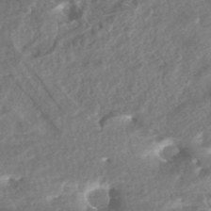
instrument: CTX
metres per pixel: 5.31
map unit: HNhu
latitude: -43.4643
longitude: 100.3117
